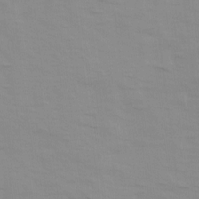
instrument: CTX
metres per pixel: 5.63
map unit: Ave
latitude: 14.0255
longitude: -103.8205
